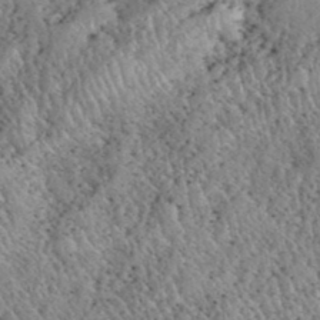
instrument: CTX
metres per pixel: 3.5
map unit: eHh
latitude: 40.5167
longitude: -56.0822
